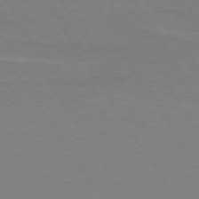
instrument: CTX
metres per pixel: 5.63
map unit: lApd
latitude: 73.9151
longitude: -56.3656
